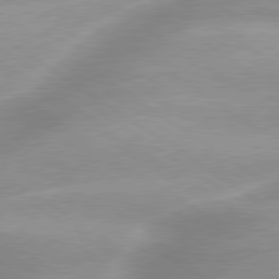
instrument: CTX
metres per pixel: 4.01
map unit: lApd
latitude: 80.0255
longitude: -136.4790
